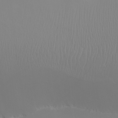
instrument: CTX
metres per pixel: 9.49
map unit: eHh
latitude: -5.2942
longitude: -86.6301
